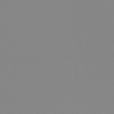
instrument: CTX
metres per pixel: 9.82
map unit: HNb
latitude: -45.0864
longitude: 54.9542
